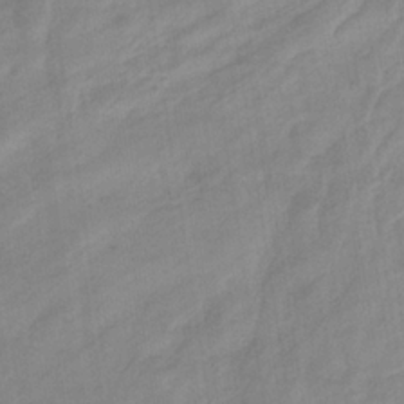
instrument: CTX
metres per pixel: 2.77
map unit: eHb
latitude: -34.0661
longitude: 72.8597
